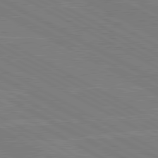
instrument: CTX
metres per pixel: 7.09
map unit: lApd
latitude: 80.5357
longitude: -127.3482
